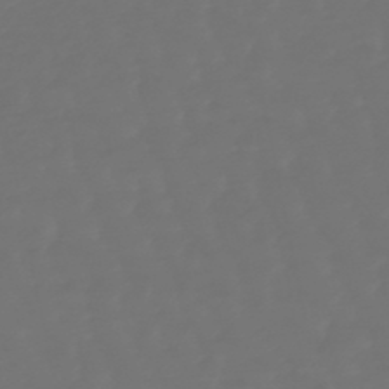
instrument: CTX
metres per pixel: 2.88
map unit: lHb
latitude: -47.7099
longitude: 81.6155
